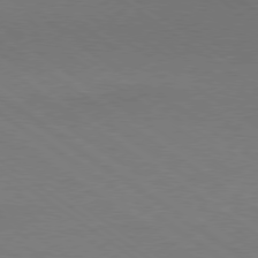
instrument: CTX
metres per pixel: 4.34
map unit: Ap
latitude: -79.6910
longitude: -53.5749
